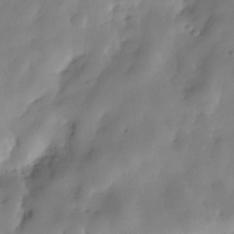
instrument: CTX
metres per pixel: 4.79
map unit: Hve
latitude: -30.0283
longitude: 94.5573
